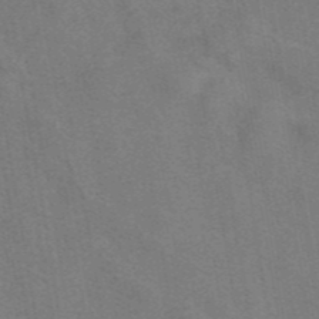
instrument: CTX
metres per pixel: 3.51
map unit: eAb
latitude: 42.0444
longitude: 106.6897
